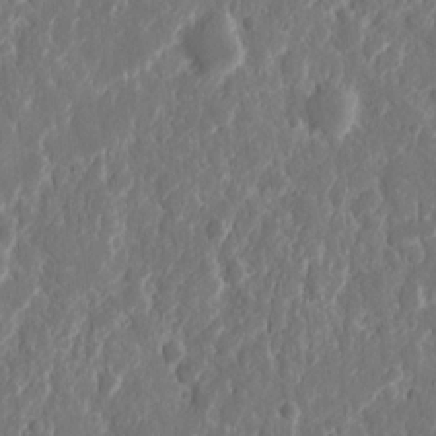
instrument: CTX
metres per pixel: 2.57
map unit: eHh
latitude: 11.4804
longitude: -71.1214
